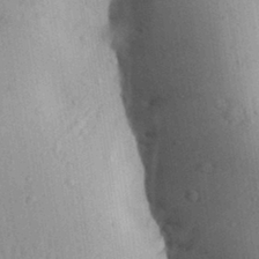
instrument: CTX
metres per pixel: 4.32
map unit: Aa
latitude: 28.8569
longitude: -146.8569
